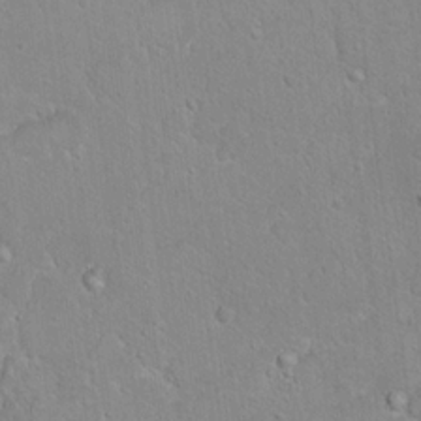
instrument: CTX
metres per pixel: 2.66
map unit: Hto
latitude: 17.2348
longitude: -37.0270
